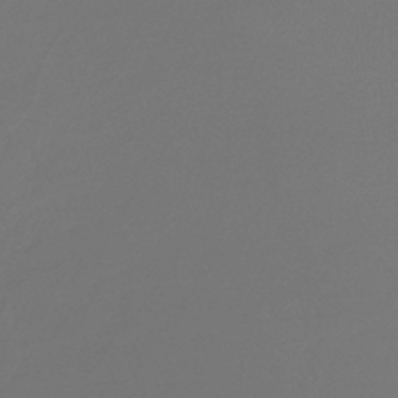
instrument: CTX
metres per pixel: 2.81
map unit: lHb
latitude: -44.3495
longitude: 61.2943
